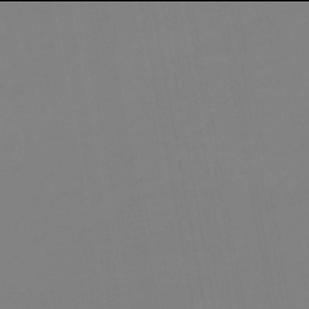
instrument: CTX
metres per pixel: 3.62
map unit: eHb
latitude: -50.0094
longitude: 74.7086
